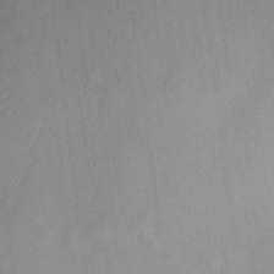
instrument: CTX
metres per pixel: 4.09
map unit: HNhu
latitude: 6.0822
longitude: 8.7463
